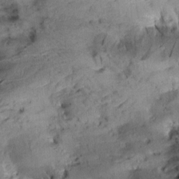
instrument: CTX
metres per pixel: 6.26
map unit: Aa
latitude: 10.8947
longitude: -142.9892
